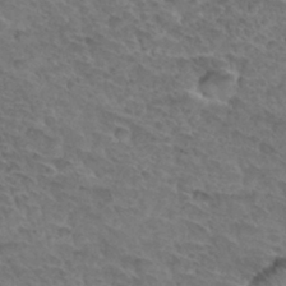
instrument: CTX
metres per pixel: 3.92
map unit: Hto
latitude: 32.9703
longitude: -46.3279
